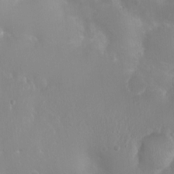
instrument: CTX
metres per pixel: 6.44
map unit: Nhu
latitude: 6.4034
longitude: -18.5356
